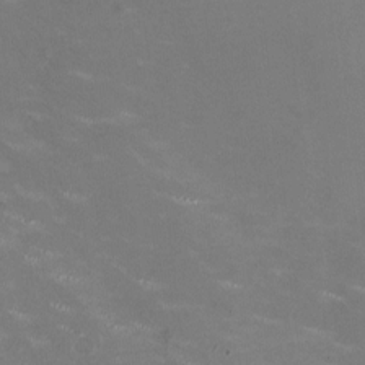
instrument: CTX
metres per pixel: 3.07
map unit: HNhu
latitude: -0.2740
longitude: -2.4223
